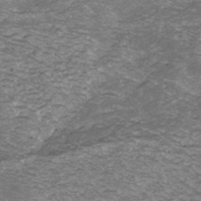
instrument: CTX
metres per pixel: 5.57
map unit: ANa
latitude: -42.6329
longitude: 108.5196
